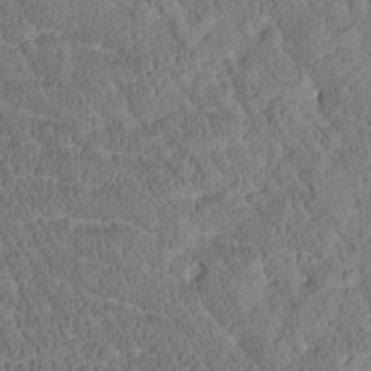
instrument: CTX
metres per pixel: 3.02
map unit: Htu
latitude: -3.6910
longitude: 175.2375
